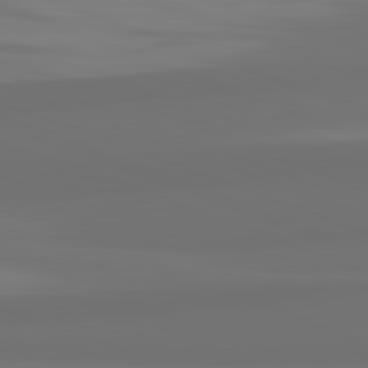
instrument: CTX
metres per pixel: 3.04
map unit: lApd
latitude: 82.4412
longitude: 159.9745
